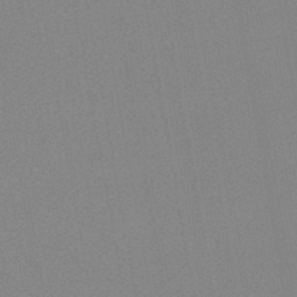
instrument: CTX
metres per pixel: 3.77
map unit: HNb
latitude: -45.3132
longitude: -40.2900
